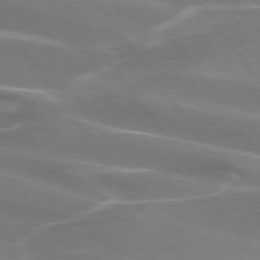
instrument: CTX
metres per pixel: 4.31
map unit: lApd
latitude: 74.4601
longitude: -62.4223
